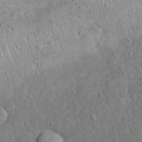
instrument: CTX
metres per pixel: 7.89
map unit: Nhu
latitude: 23.1403
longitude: -66.8758
